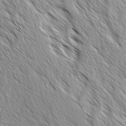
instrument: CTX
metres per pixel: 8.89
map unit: Ave
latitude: -1.7478
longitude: -112.4979
